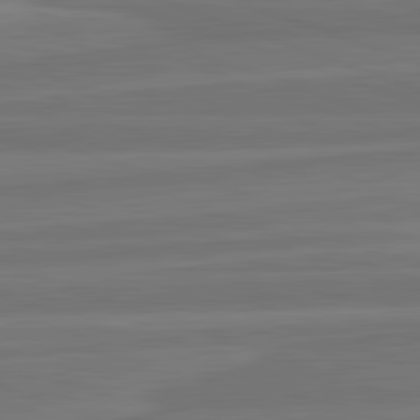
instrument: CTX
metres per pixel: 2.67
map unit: lApd
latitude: 82.3278
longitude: -175.9150
